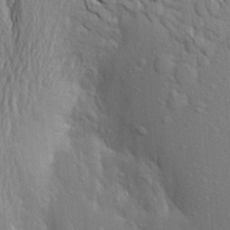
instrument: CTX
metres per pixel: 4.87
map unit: Aa
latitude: 18.6112
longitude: -149.4993
